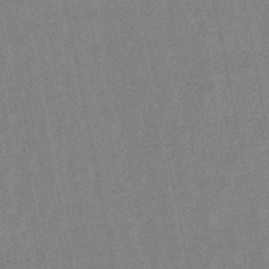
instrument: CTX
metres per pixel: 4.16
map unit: lHb
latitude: -48.3496
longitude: 78.9163
